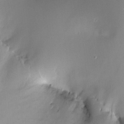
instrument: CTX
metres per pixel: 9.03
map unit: HNhu
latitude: 6.3278
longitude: 9.0675
